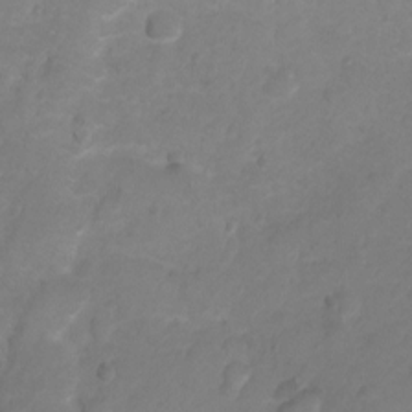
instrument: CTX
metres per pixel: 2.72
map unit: Hto
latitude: 2.8947
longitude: -35.2914
